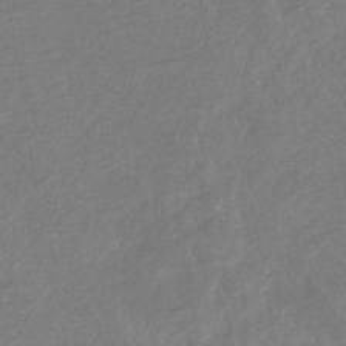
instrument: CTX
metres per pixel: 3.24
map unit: eHb
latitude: -34.3117
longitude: 76.6330
